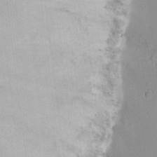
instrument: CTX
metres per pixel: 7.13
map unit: Ht
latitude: 2.7057
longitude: -29.2348
